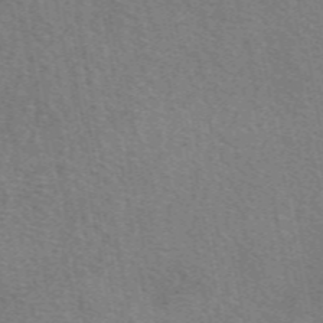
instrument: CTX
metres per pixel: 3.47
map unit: eAb
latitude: 51.0080
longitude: 115.6722
